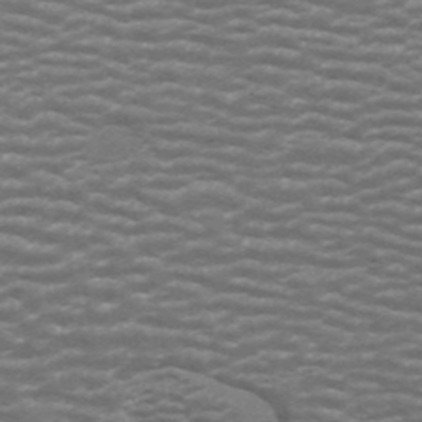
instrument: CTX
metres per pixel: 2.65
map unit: ANa
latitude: 44.5546
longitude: 26.4251
